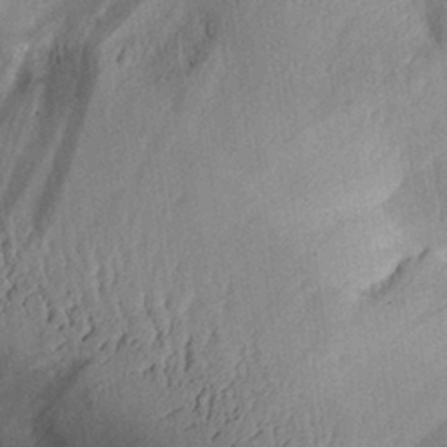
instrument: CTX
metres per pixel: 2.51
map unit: Aa
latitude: 27.6694
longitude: -136.8002
